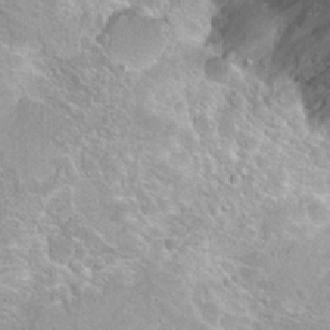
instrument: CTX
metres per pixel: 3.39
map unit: Hto
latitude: 23.4615
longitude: -43.7828
